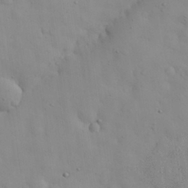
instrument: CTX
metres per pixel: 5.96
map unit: eHh
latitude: 29.5371
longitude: -74.1767
